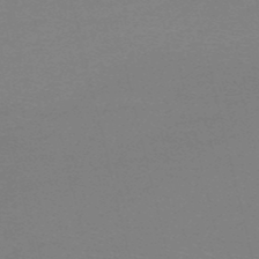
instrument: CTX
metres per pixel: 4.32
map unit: HNb
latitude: -50.1606
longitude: -41.9906
